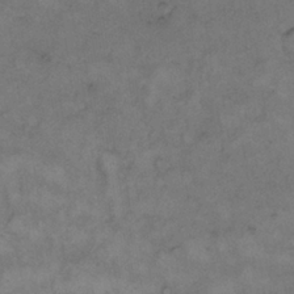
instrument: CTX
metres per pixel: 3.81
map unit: Hto
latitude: 9.4993
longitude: -60.4790
